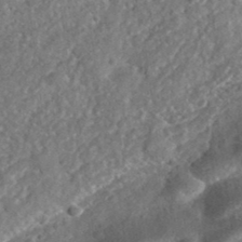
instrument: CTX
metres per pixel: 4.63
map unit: eHh
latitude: 36.7246
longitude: -79.2537
